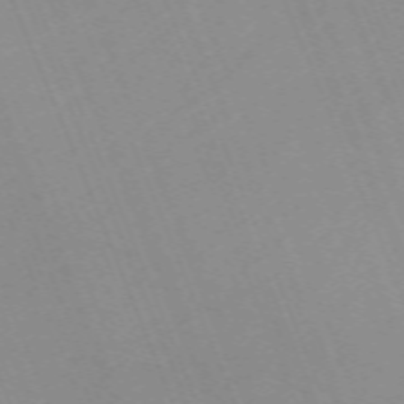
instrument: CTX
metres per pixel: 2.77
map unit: Nhu
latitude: -67.8044
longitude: 38.8786
